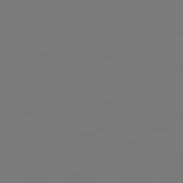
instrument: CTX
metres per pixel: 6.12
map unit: Hpe
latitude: 78.7813
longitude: -163.6127
